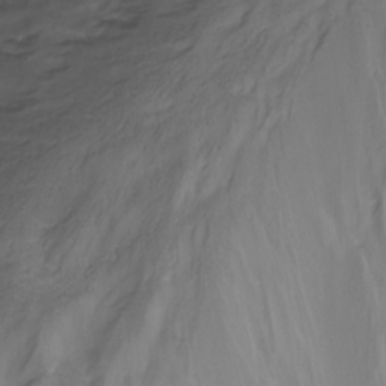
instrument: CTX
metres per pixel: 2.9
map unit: Nhu
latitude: -8.3495
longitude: -67.5182
